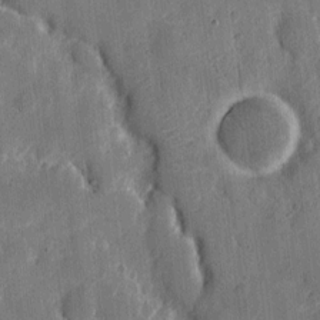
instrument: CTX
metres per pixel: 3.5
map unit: eHh
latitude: 7.2915
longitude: -66.3467
